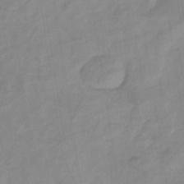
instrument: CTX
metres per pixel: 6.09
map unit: eHb
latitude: -34.2739
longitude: 72.6518
